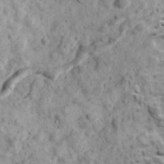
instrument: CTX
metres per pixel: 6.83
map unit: Ave
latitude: 17.8583
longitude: -134.2522
